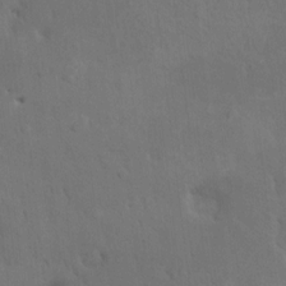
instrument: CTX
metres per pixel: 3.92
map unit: HNhu
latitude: 6.4412
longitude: 3.9745
